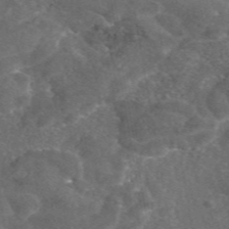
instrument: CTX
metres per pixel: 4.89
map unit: eAb
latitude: 46.6680
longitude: 112.4440
